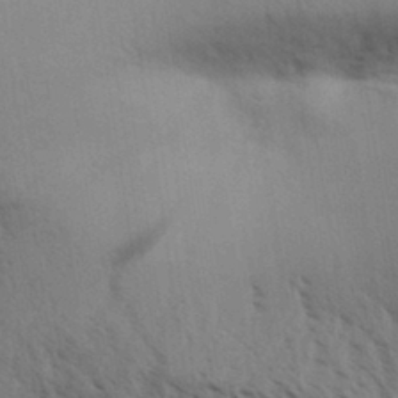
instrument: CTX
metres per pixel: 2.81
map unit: Aa
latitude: 32.3467
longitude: -140.5167
